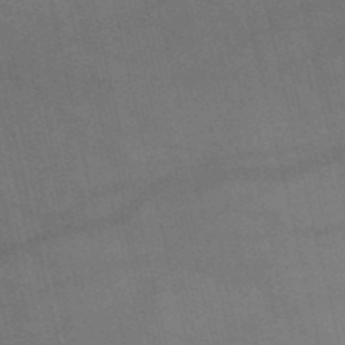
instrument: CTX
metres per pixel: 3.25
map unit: HNb
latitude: -52.9352
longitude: -41.2536
